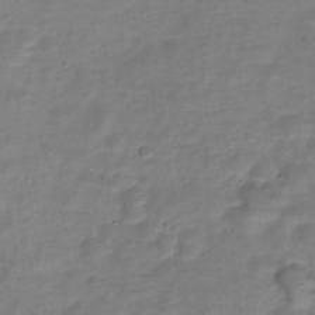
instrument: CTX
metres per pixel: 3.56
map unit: Nve
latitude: -22.9164
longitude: 104.4818
